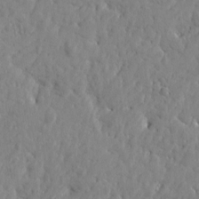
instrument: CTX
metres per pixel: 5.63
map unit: Htu
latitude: -2.2361
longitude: 179.4643
